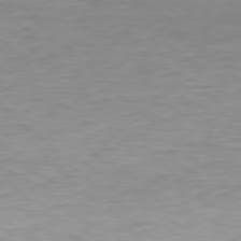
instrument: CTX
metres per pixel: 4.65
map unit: Hpe
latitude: 77.6694
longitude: -162.7058
